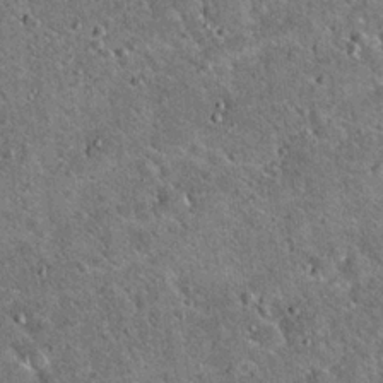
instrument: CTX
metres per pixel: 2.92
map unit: Hto
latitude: 19.5371
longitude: -50.3467
